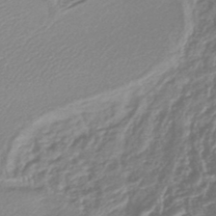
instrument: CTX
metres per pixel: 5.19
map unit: lHb
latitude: -44.4251
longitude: 76.1606
